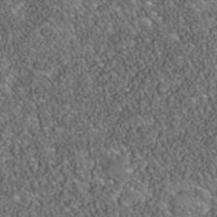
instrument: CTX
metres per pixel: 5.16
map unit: Nhe
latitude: -39.7478
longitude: -117.5749
